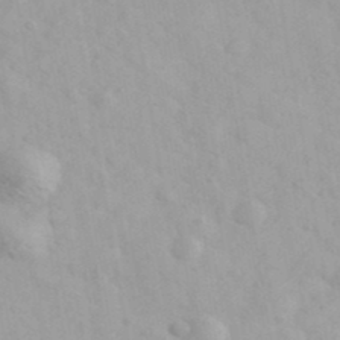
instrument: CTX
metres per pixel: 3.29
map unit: Ave
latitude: 39.8394
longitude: -106.9514
